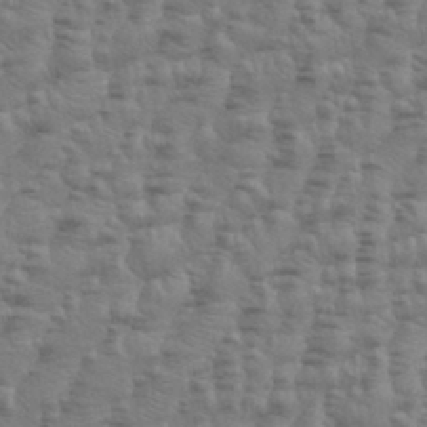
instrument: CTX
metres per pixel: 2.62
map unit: Aa
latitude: 34.8569
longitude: -136.1011
